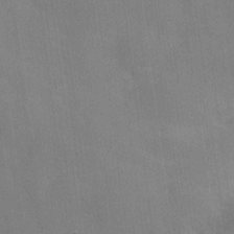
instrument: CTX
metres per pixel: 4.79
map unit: Hve
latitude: 18.1577
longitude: 151.2565
